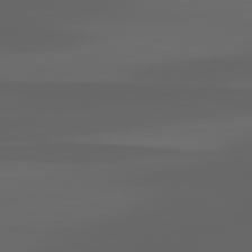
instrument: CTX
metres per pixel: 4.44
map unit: lApd
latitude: 82.9891
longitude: -135.0269
